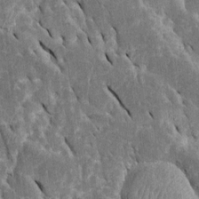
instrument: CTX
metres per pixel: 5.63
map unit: Htu
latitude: -0.6897
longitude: 149.2943
